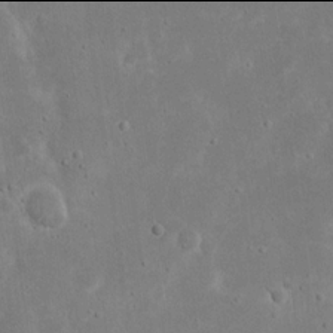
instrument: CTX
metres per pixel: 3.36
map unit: eHh
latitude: 17.9906
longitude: -72.3279
